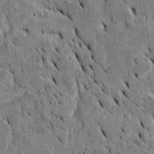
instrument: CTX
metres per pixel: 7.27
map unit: Htu
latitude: -3.2187
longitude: 151.8611
